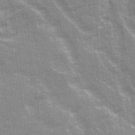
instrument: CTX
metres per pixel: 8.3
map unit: Ave
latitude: 21.9528
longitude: -133.8017
